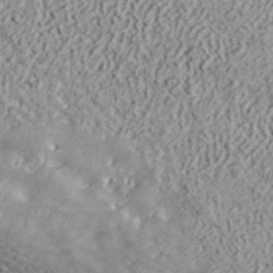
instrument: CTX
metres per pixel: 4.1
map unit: ANa
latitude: 41.3859
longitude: 30.6896
